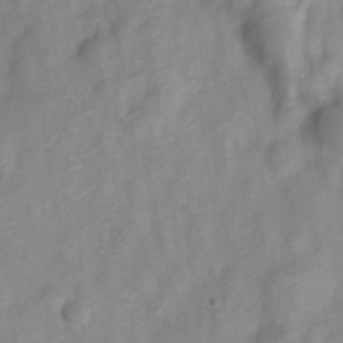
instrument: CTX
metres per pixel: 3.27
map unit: Nve
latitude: -22.2173
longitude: 106.5763
